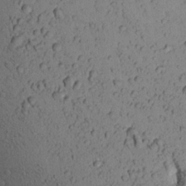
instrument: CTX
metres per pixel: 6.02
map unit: Aa
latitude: 19.3859
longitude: -148.9892
